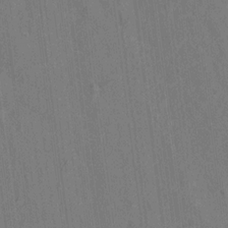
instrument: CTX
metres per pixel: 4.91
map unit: Hto
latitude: 14.8191
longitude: -36.2901
